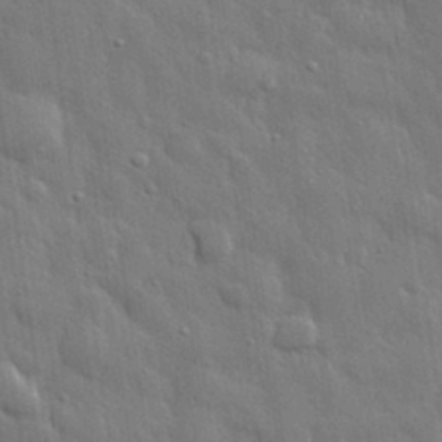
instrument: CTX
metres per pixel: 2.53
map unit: eHh
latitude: 30.8569
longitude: -78.9892
